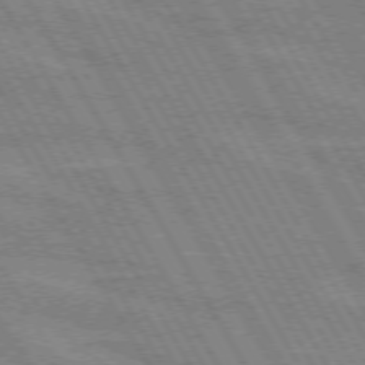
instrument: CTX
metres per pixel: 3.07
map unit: lApd
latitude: 72.2145
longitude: -55.8961
